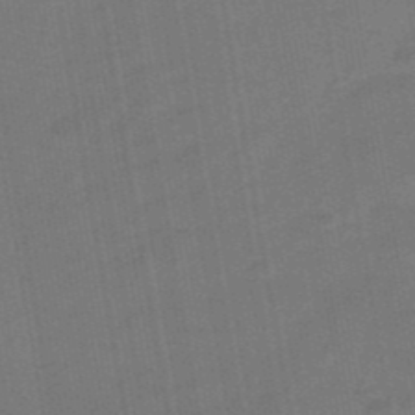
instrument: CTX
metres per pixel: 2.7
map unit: eHb
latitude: -39.6533
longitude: 82.7274
